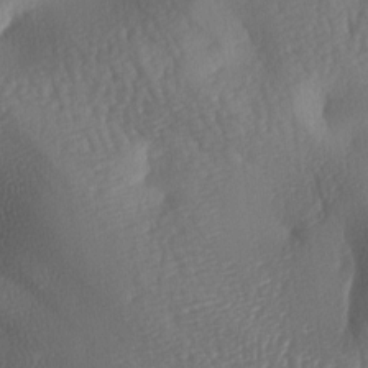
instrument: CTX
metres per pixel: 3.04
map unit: lAa
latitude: -8.0283
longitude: -128.2711
